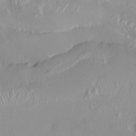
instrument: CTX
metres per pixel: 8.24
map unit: HNhu
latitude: 2.9513
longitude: 7.6911
